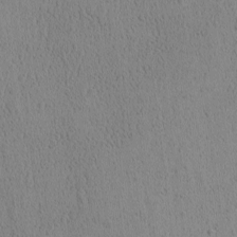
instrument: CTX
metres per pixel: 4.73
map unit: Ave
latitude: -9.5777
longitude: -121.8584
